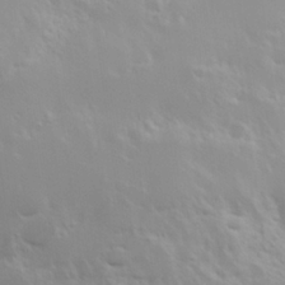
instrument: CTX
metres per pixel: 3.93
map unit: Hve
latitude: 24.4601
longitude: 145.4832
